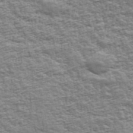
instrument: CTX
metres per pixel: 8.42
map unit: Ave
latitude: 42.8002
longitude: -112.1389
